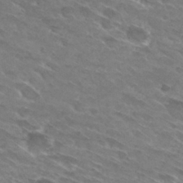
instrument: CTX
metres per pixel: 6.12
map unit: Hto
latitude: 29.7072
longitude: -44.1766
